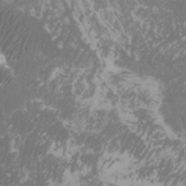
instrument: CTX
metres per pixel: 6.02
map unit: Htu
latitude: -11.2376
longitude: -73.1403
